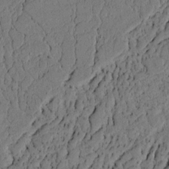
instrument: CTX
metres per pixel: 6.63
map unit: lAvf
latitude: 4.3845
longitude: 165.4455
